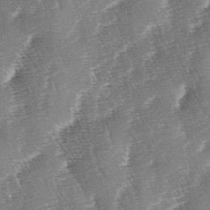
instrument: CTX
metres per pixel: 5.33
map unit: lAa
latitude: -3.9367
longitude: -130.0444
